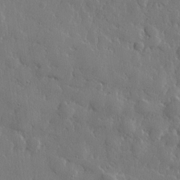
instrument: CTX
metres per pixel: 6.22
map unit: lHvf
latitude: 22.5735
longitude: 144.9920
